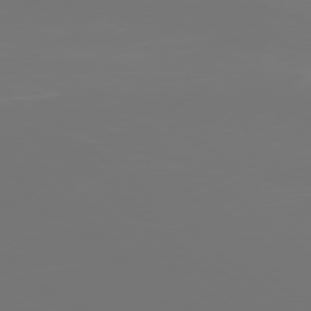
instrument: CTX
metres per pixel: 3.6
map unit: Ap
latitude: -78.3117
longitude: -96.9136
